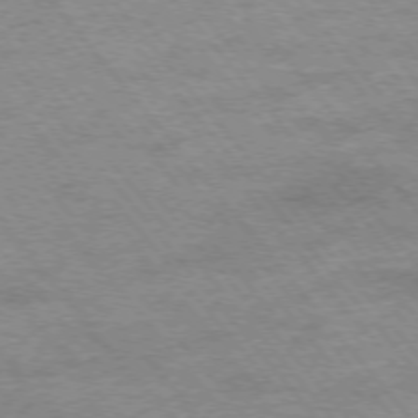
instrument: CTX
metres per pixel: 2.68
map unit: Hpe
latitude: -75.7478
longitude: -14.5546
